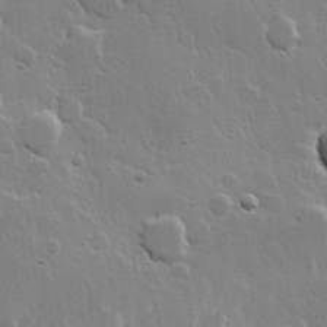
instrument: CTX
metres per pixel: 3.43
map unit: Hve
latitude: 22.3467
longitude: 149.0487
